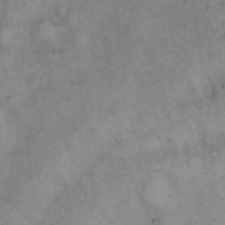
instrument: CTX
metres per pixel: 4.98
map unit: Hto
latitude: 12.0633
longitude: -60.7813
